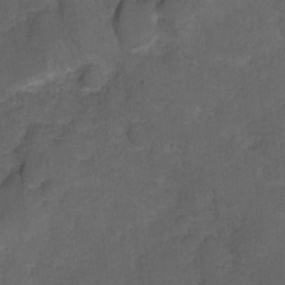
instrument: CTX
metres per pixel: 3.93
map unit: Hto
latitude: 4.9703
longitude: -31.6883
